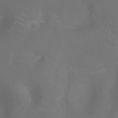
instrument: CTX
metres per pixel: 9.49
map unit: Ht
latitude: -3.0675
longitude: -61.0836
